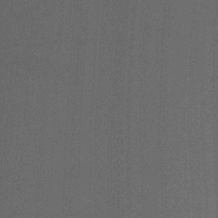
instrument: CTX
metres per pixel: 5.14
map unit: ANa
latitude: -37.9556
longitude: 94.9730
